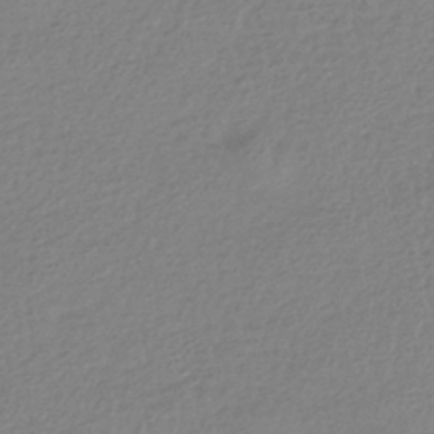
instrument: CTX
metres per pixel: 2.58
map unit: HNhu
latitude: -42.8030
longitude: 98.0283
